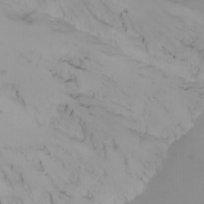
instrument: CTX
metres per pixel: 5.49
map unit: Htu
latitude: -8.2550
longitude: -64.3278
